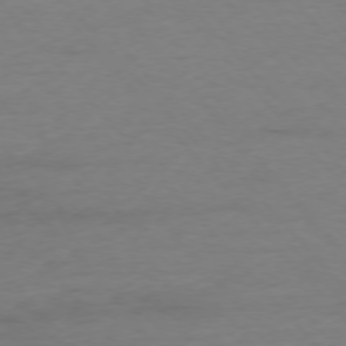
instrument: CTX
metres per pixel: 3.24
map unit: Ap
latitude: -76.7085
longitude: -83.8016
